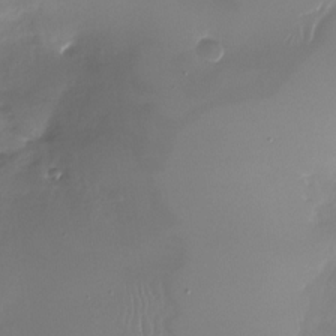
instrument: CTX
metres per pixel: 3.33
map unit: Nhu
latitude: -27.1620
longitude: -61.1025
